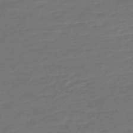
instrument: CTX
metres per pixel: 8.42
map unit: Nve
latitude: -59.1809
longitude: 57.8800
